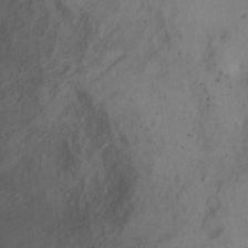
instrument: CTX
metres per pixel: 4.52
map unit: Hto
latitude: 6.6301
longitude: -38.0255
